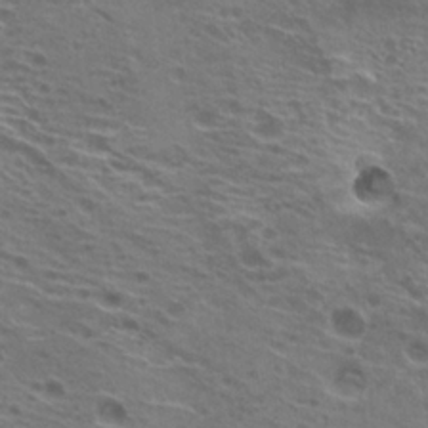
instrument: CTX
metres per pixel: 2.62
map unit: Hto
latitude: 22.9703
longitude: -39.9906
